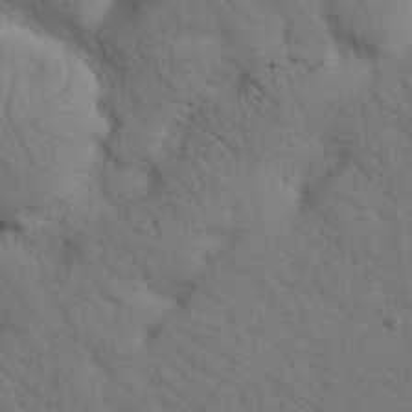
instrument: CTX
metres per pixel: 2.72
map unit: Nhu
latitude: 22.1200
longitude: -74.7624
